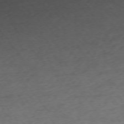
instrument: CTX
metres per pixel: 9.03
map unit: Ap
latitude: -74.9353
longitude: -72.6491
